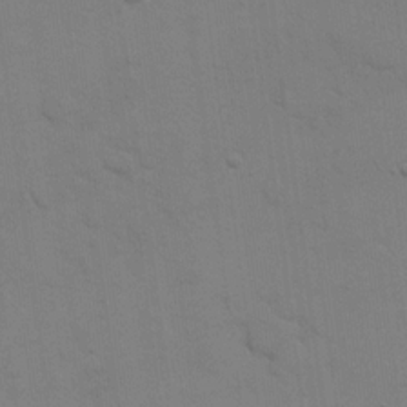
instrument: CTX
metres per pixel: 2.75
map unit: eHh
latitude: 17.5749
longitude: -66.8002
